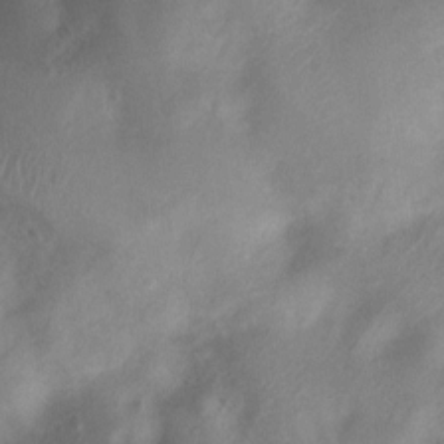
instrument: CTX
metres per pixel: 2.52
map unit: Nhu
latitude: 6.9514
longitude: -22.0444
